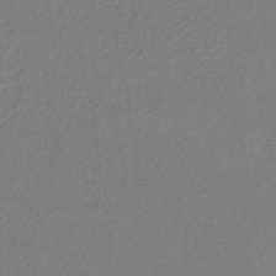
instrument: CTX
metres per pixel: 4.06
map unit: HNhu
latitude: -43.8800
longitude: 95.4454
